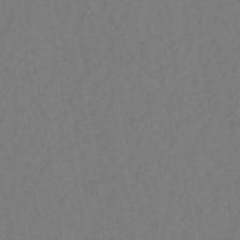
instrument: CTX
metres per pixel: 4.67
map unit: eHh
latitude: -42.7274
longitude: -31.9528
